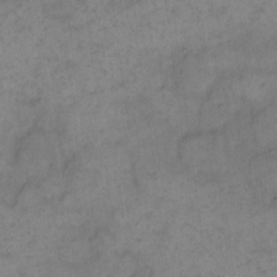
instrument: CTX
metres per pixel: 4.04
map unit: eHh
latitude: 14.0444
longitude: -66.0822
